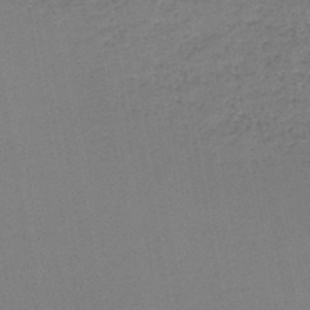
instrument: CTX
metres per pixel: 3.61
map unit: HNb
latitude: -44.5952
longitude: -41.9528
